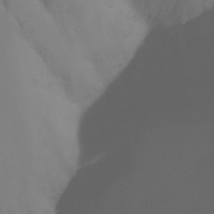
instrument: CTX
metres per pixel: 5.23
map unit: Nhu
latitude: -14.4062
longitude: -58.6302
